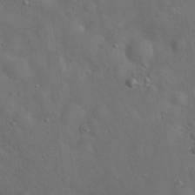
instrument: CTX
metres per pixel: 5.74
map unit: Hto
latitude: 17.7828
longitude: -53.3293
